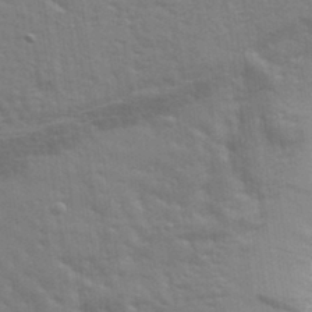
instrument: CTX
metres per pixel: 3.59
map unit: eHh
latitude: 35.0647
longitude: -80.9892
